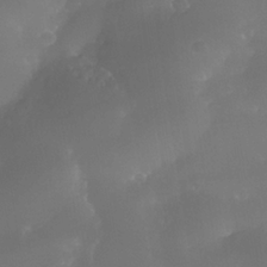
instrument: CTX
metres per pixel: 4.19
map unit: Nhe
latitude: -34.7085
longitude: -145.4615
